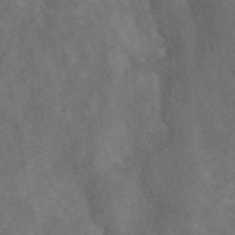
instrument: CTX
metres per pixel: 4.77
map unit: eAb
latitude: 49.5938
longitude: 118.8786
